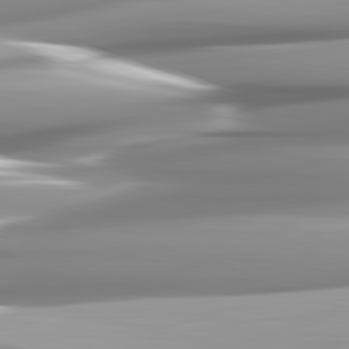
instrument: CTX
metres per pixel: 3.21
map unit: lApd
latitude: 82.3089
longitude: -143.4049
